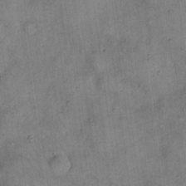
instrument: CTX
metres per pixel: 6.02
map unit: eHh
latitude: 20.8002
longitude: -61.0458
